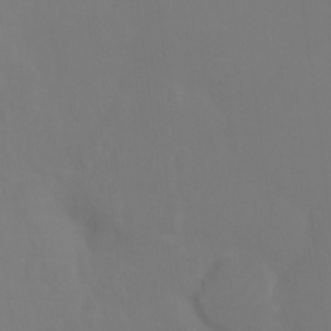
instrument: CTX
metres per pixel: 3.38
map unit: Ht
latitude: -10.7085
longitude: -34.8002
